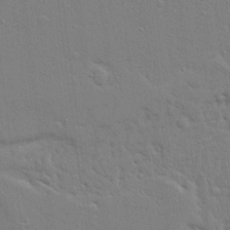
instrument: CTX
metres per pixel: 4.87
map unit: Ave
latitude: 17.0270
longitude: -141.2725
